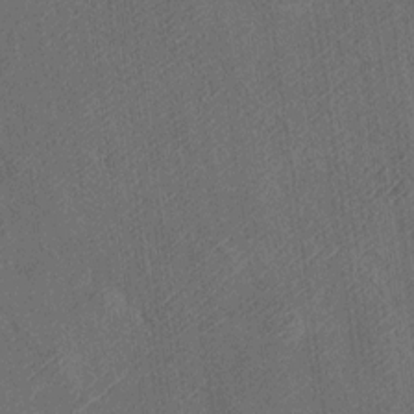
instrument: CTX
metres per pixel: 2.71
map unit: Htu
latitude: -7.3887
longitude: 155.9745
